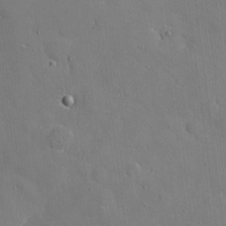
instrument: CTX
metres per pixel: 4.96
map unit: eHh
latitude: 5.4048
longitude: -68.1011
